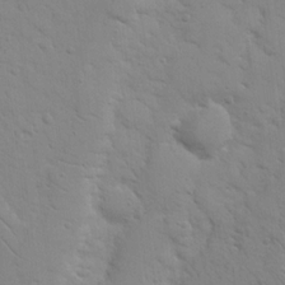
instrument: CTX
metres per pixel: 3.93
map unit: Nhu
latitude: 17.4237
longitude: -78.4601
